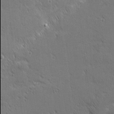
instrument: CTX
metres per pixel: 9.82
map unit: Nhu
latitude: 1.7827
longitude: -77.9906
